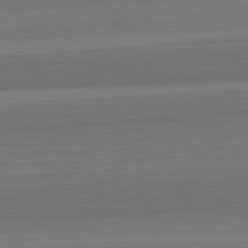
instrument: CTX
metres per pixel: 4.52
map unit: lApd
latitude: 82.6868
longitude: 168.3495
